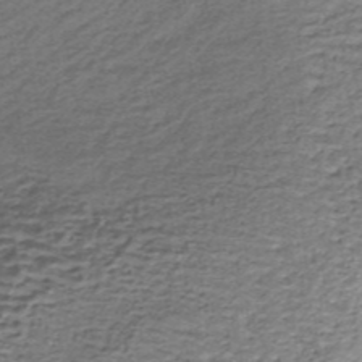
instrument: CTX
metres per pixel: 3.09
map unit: lHb
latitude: -36.5384
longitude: 60.6518
